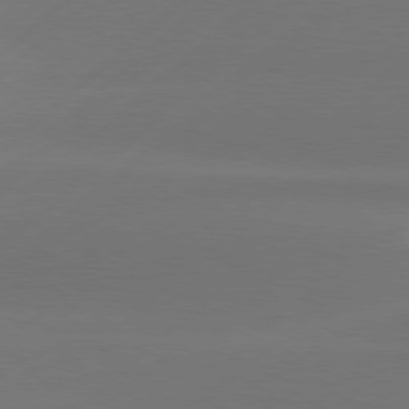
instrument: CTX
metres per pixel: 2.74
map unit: Hpe
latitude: 78.1956
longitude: -131.1026
